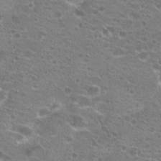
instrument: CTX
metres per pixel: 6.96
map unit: Hto
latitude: 21.3671
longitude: -41.1970
